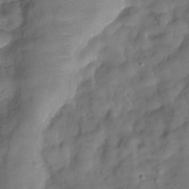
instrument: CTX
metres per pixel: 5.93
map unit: Hve
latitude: -29.5777
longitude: 93.2565
